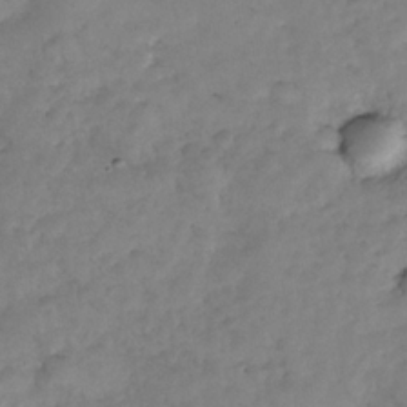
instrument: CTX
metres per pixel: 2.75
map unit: Nhe
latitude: -34.7841
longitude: -143.7450
